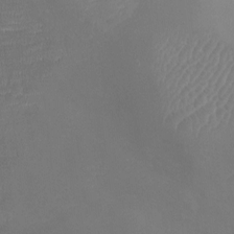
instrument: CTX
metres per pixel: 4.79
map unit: Ht
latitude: -10.0094
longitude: -20.7435
